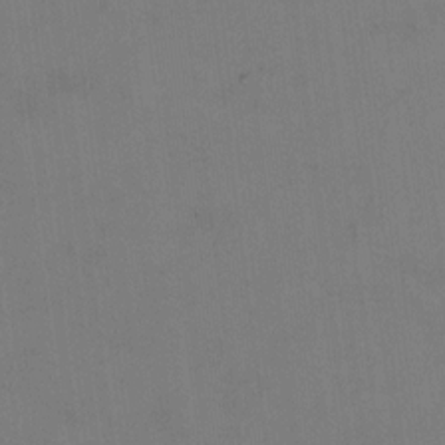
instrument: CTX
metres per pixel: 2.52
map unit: Ht
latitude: 9.9339
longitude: -32.7435
